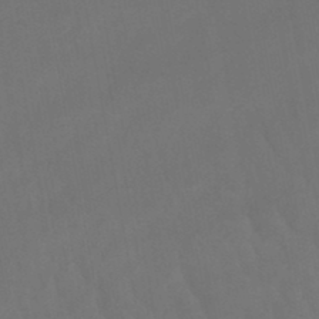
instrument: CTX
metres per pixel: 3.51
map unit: lHb
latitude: -45.8045
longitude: 66.8597
